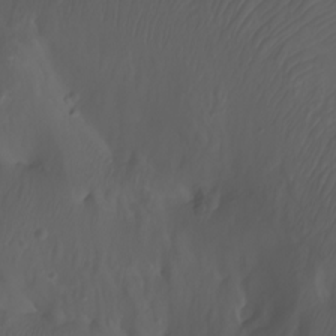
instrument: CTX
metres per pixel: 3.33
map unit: Nhu
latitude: -7.6722
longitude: -80.8569
